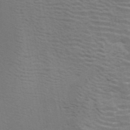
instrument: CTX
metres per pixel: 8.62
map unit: ANa
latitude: 43.0270
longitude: 14.0850
